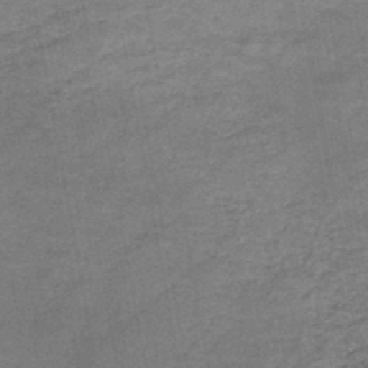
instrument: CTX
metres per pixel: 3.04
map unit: HNb
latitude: -45.6911
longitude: -37.3671
